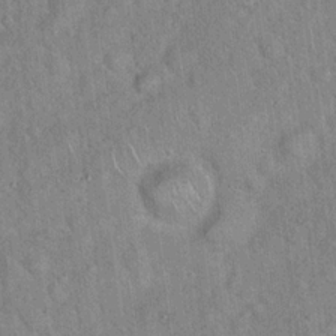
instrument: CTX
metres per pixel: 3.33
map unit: Hto
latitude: 17.8205
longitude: -52.3467
